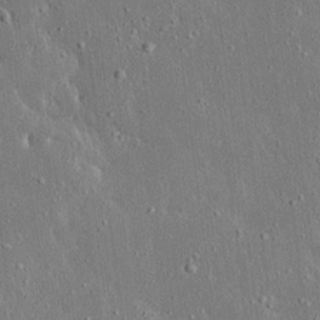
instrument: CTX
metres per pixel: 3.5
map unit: Ave
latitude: 17.2915
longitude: -139.8772
